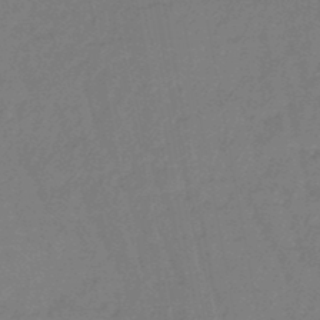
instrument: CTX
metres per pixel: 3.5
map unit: eHb
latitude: -46.8975
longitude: 82.4440
